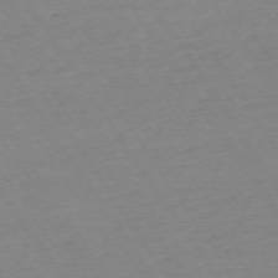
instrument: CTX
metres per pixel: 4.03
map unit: Ap
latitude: -74.1039
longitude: -81.3859
